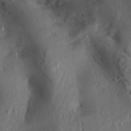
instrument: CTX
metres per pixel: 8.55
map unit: Aa
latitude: 30.3468
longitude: -132.8380
